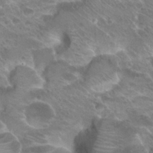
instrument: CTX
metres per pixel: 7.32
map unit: Hto
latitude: 26.8380
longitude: -35.5182
